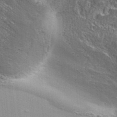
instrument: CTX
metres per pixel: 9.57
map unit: Aa
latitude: 33.7828
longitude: -135.6127
